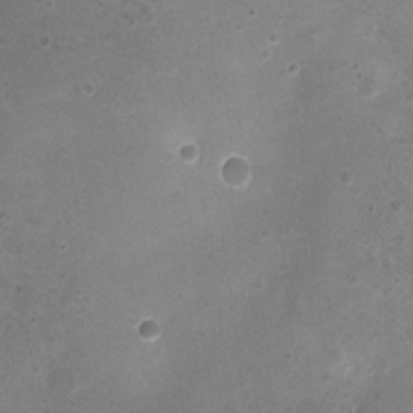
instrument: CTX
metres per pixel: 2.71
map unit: Nhu
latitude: 1.7449
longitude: -15.5749
